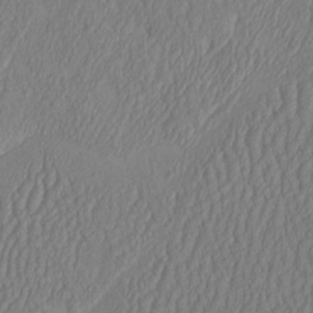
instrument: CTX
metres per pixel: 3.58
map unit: HNhu
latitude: -2.2550
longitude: 13.1620
